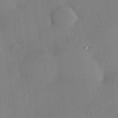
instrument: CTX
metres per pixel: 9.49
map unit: Hve
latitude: 25.1403
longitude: -91.1781
